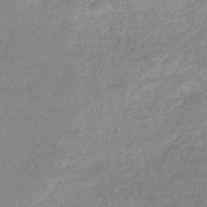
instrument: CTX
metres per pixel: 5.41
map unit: eHb
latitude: -44.2551
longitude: 88.3117
